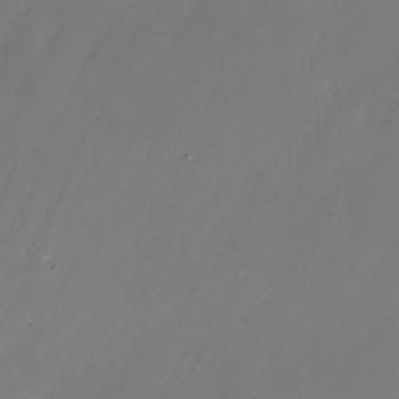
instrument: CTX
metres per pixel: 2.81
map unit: Nhu
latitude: -25.6155
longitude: -71.5560
